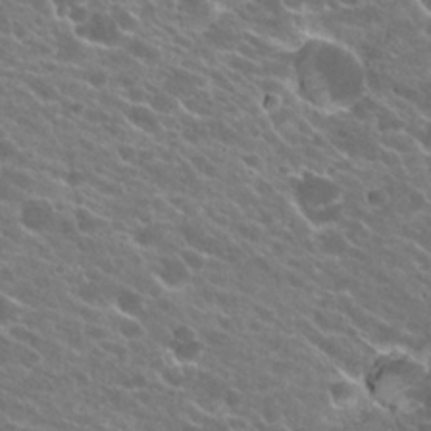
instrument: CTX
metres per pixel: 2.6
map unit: Hto
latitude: 23.6127
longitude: -37.8961
